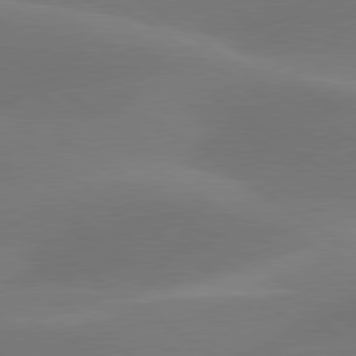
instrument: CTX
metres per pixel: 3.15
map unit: lApd
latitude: 79.8961
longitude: -90.1956
